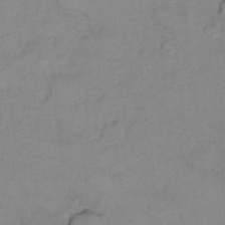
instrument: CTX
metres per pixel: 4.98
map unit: Hto
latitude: 7.4048
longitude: -35.5560
